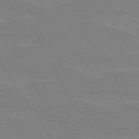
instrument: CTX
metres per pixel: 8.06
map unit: lApd
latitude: 73.0648
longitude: -56.7624
